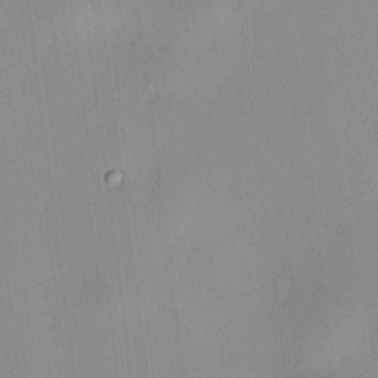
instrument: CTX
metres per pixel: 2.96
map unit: HNhu
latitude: 8.4790
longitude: 13.3699
